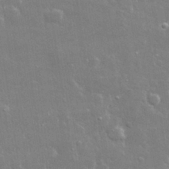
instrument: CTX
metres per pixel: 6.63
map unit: lHvf
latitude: 32.0255
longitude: -93.6316
